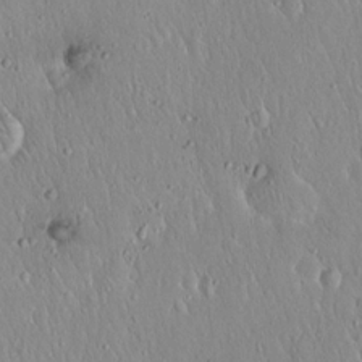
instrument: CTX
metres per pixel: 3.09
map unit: Hto
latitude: 17.0647
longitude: -57.7260
